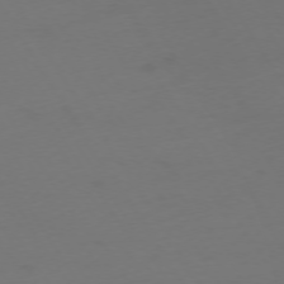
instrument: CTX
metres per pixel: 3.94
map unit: Ap
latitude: -75.2754
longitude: -68.3090
